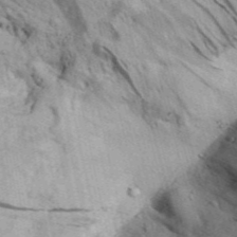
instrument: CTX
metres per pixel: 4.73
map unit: Aa
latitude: 31.1215
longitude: -136.8191
